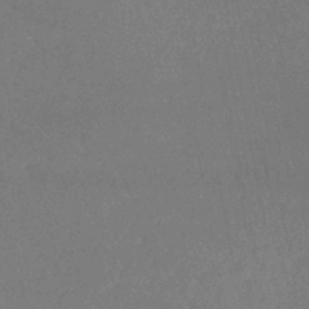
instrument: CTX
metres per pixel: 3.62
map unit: lHb
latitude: -38.3684
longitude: 72.8786
